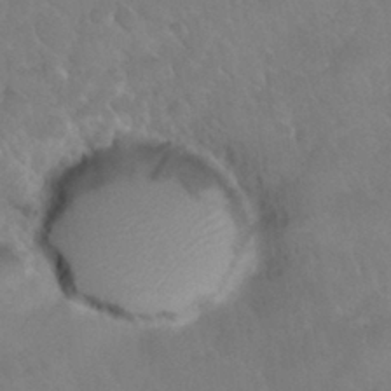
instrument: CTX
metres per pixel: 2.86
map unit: Nhu
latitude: 30.1767
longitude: -51.5560
